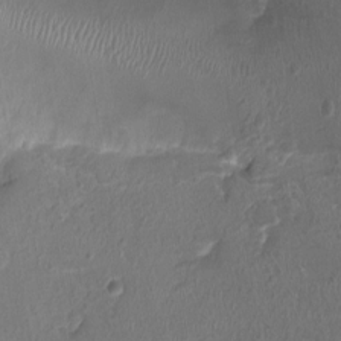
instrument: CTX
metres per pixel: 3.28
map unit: Ht
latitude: -1.4077
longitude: -16.9892
